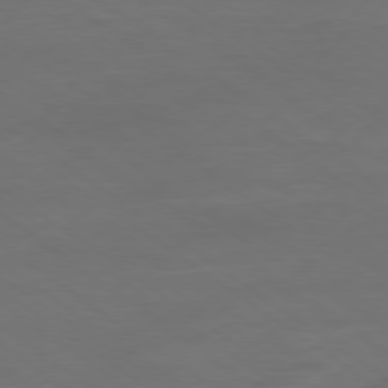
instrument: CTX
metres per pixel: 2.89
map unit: Ap
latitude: -79.2754
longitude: -61.7827
